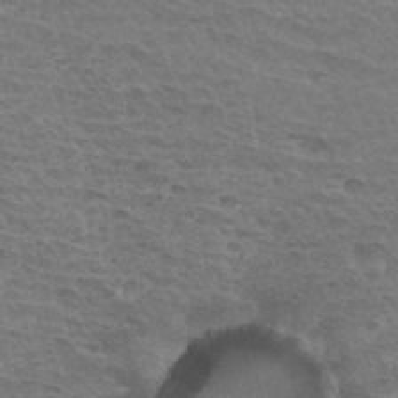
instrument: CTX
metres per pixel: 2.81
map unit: Hto
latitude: 33.4426
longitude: -45.7260
